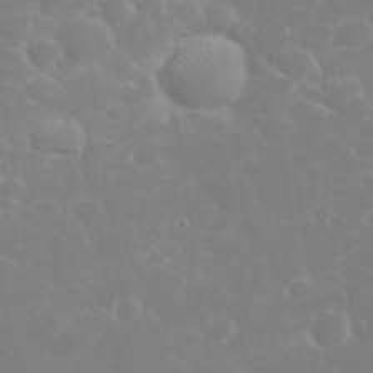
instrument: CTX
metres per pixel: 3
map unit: eHh
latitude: 32.4790
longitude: -60.5545
